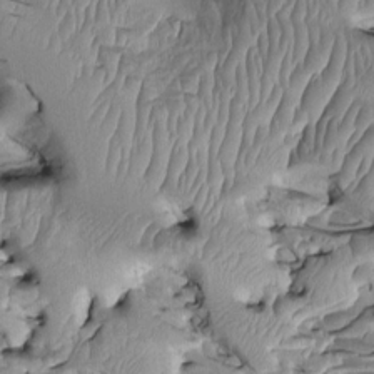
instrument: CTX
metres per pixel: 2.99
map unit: Htu
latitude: -1.9556
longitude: 149.2754
